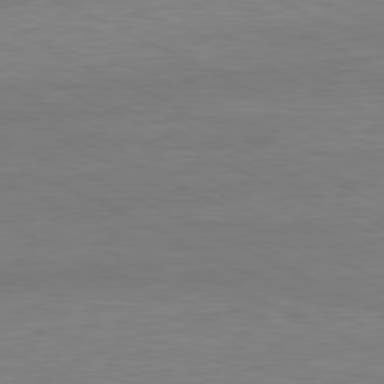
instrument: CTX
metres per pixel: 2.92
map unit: Ap
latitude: -81.3132
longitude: -75.8772
